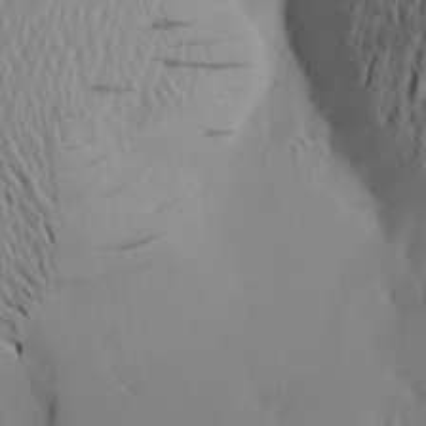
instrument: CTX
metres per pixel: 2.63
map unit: Aa
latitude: 20.5357
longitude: -145.4426
